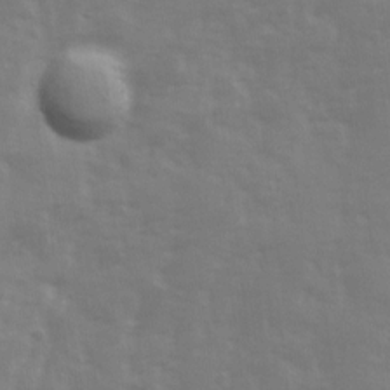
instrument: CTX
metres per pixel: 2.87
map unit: Ave
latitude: 13.1781
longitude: -103.7072
